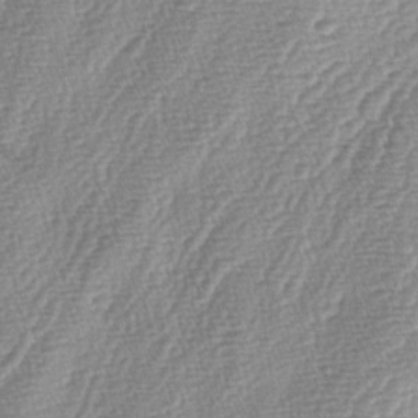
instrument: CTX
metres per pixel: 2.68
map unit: lAa
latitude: -4.7841
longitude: -129.3670
